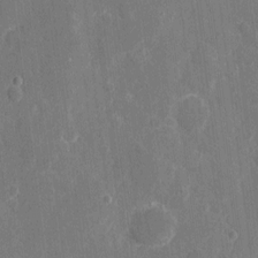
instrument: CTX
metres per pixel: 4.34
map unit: eHh
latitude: 8.1011
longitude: -68.1200
